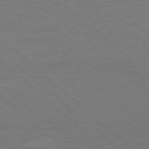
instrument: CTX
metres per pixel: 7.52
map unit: Ap
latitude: -78.4062
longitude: -86.5168
